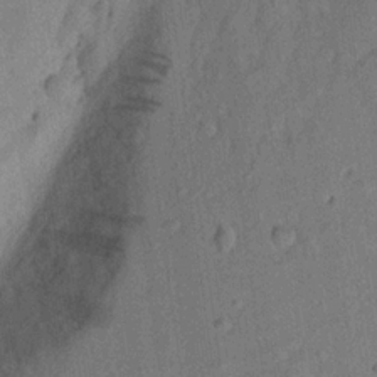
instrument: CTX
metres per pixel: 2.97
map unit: Aa
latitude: 20.3845
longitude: -141.1403
